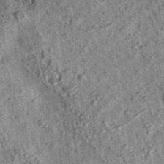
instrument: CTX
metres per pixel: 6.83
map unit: eAb
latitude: 36.1011
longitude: 109.3699
